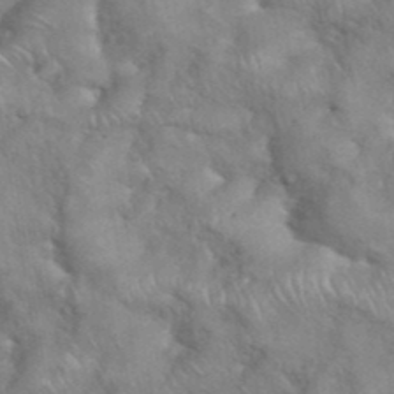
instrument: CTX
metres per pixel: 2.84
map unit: eHh
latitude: 38.7624
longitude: -57.9150
